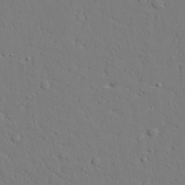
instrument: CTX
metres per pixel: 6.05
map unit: lAvf
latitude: 28.4601
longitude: -109.2537
